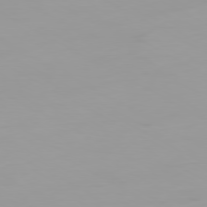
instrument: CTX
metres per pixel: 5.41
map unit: Ap
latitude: -79.7666
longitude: -76.4412
